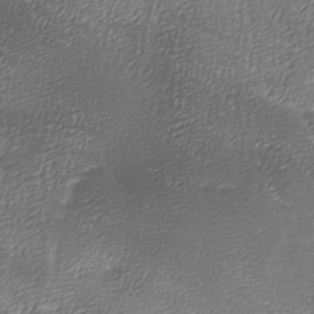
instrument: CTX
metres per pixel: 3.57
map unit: Ave
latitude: -7.7099
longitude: -122.8947
